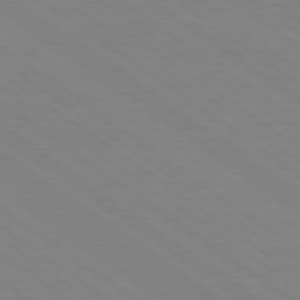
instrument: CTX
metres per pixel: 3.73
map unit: Hpe
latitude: 79.1592
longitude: -124.9891
